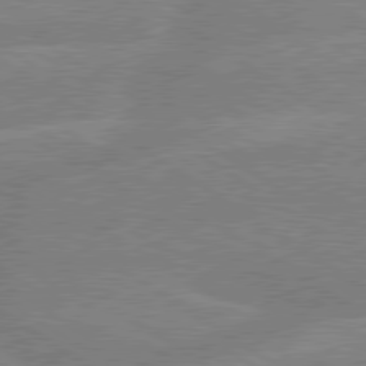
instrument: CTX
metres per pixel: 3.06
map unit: lApd
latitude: 79.4994
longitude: -132.8002
